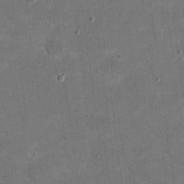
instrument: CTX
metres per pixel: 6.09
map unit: eHh
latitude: 20.2334
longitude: -65.2915
